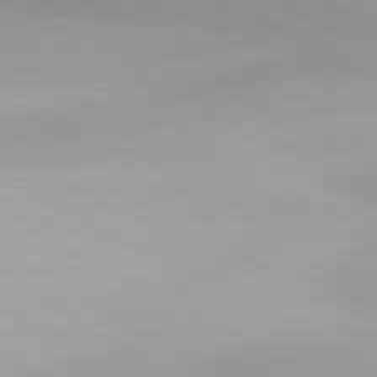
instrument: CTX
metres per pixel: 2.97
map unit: lApd
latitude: 80.7813
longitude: 123.4077
